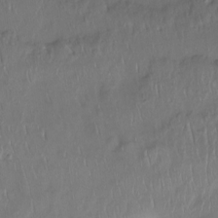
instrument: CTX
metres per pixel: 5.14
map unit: Htu
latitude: -14.5763
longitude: -45.1214
